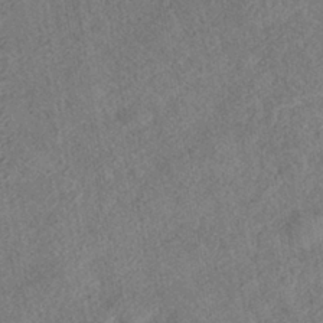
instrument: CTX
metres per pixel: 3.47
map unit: HNhu
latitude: -39.1620
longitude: 100.6518
